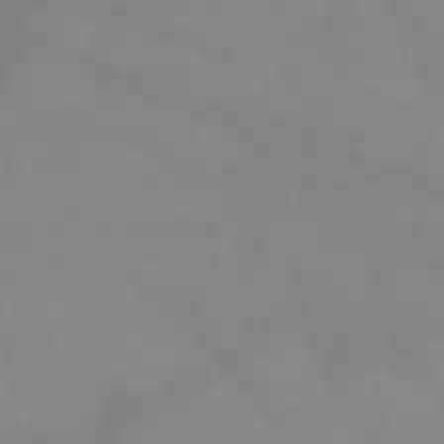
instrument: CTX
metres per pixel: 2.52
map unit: HNb
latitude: -49.0676
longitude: -40.6868
